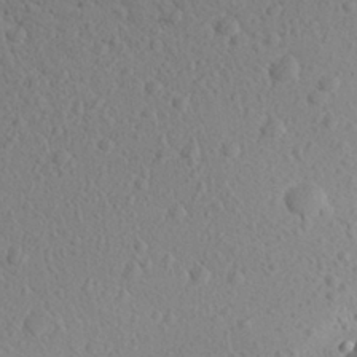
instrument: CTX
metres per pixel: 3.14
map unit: Aa
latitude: 27.7639
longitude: -143.2348
